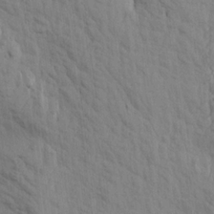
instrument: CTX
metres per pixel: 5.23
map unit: Aa
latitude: 18.6490
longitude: -146.4223
